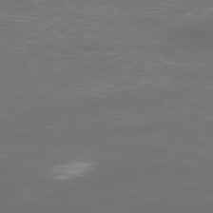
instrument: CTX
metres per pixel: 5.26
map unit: Ap
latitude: -78.9352
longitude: -93.8016
